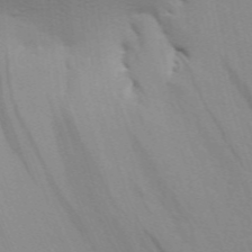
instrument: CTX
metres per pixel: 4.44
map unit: Aa
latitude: 29.1970
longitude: -139.9717
